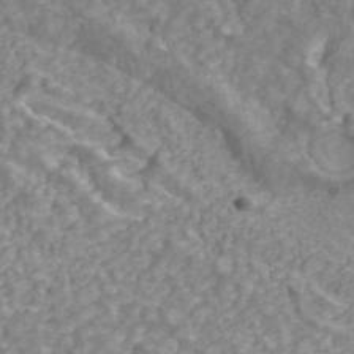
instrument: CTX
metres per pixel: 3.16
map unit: ANa
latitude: 43.0647
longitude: 26.6896
